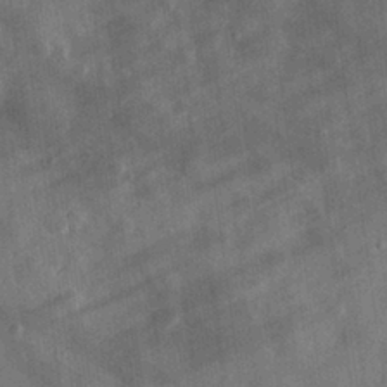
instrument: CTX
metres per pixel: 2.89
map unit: eHh
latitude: 29.7827
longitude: -77.1781
